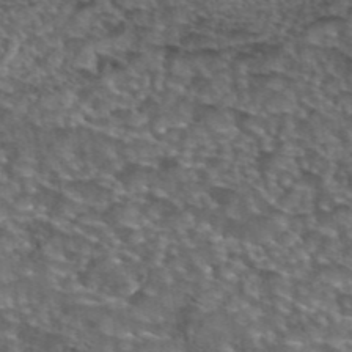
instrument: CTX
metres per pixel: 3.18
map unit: eAb
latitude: 43.9906
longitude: 104.0094
